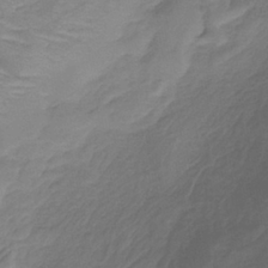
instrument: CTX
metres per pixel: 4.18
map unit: lHb
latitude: -38.4818
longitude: 60.6896
